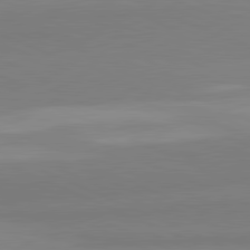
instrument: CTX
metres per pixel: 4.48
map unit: lApd
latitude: 81.6127
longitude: 177.6911
